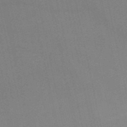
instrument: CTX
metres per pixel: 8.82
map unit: HNb
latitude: -51.8044
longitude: -50.7057
